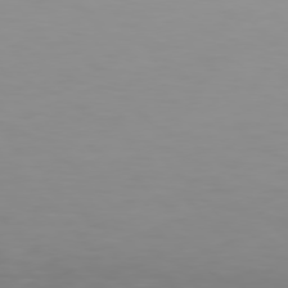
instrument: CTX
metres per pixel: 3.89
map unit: Hpe
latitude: 77.3103
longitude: -166.5545
